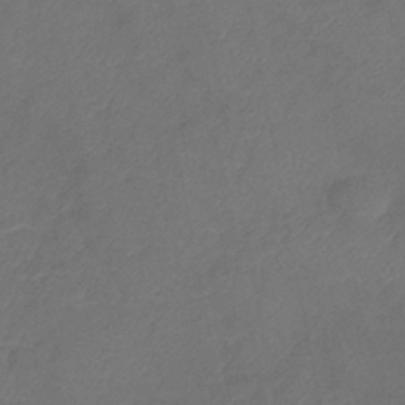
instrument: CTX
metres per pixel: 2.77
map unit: eHb
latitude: -39.5777
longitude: 77.0864
